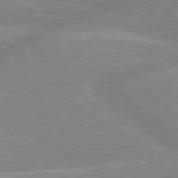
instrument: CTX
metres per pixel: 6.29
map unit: lApd
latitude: 79.4049
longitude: -156.9135
